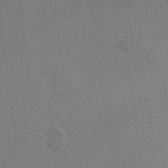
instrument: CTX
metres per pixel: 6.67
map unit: Hto
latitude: 6.6868
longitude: -62.8191
